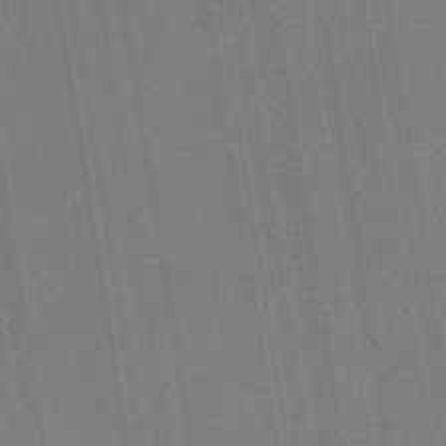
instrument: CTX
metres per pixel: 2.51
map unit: HNb
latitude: -34.0661
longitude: 54.8975
